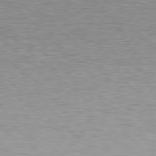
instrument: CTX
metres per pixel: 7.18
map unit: Hpe
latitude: 78.6869
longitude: -167.6505
